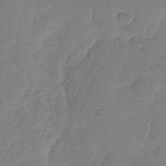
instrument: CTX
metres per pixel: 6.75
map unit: Nhu
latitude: -29.2754
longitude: -61.6694
